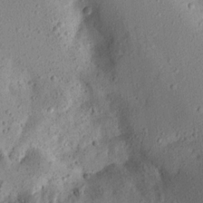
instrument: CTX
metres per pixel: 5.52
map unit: Aa
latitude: 12.9703
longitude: -140.7813
